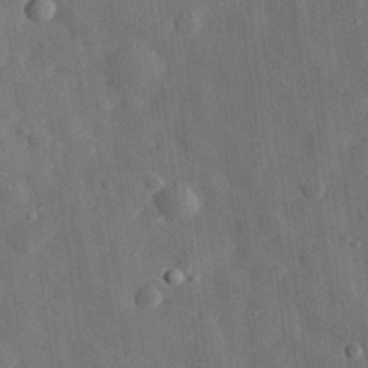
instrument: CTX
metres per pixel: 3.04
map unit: eHh
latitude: 31.3860
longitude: -77.1214
